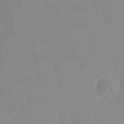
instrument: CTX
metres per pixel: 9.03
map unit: eHh
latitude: 21.9528
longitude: -63.9906
